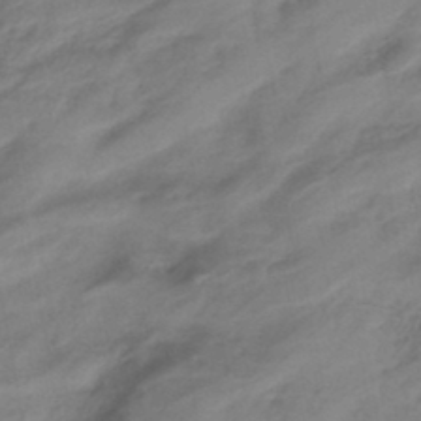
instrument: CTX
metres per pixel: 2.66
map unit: eHb
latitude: -43.8233
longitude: 85.5777
